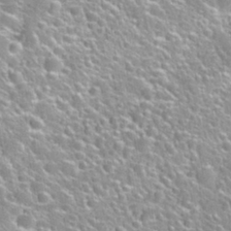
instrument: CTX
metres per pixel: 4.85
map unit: Nhu
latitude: 30.6302
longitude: -52.9703
